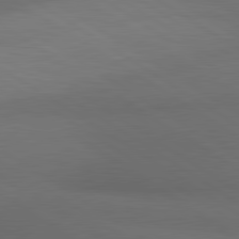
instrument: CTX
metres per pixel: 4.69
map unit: lApd
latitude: 80.8569
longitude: 161.0298
